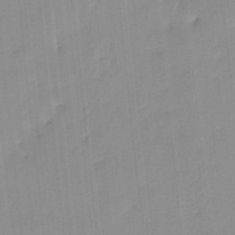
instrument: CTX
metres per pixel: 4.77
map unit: eHh
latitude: -4.3306
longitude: 15.3699
